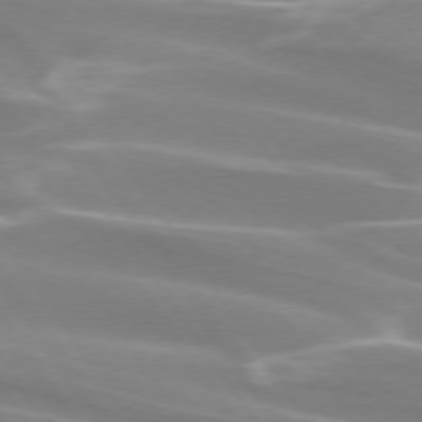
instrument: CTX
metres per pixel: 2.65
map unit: lApd
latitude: 73.9717
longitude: -62.0255
